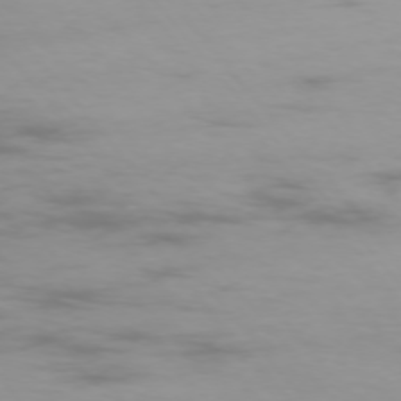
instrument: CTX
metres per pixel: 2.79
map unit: Ap
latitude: -74.9164
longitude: -77.0836
